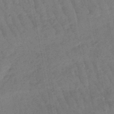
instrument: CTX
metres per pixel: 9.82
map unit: lHb
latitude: -47.6910
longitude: 77.0675
